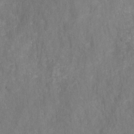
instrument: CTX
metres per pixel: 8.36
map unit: HNhu
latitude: -28.5574
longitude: 73.3132
